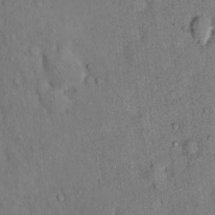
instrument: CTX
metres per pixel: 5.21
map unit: Hto
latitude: 12.8947
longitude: -59.2159
